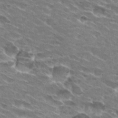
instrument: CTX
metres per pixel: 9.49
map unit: Hto
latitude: 29.8394
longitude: -42.9136
